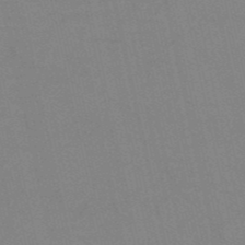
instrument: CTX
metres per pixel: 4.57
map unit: HNb
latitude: -52.8597
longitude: -47.9339
